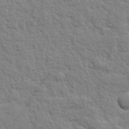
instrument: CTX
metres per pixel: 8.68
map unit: lHvf
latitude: 24.3089
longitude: 143.5966
